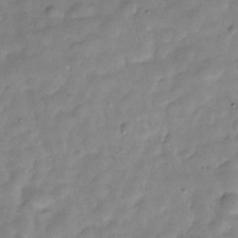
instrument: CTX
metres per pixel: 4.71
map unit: Hve
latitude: -30.5385
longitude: 91.2565
